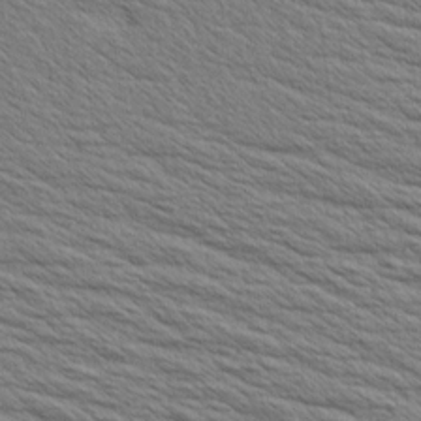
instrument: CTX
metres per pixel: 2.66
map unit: Aa
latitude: 6.4601
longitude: -136.6680
